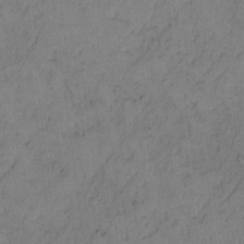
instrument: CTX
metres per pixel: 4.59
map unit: Hto
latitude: 9.1214
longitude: -58.7057
